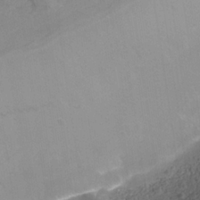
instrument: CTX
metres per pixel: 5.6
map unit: Nhe
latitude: -37.9367
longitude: -117.5371
